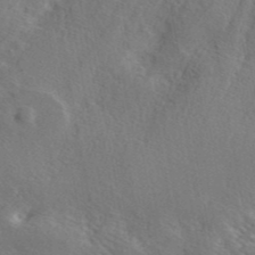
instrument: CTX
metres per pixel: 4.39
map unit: ANa
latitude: 41.3482
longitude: 51.0486
